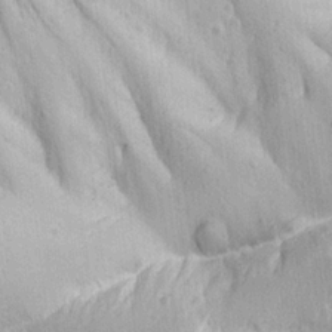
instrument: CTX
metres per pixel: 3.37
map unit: Ave
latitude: 22.8569
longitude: -134.3467
